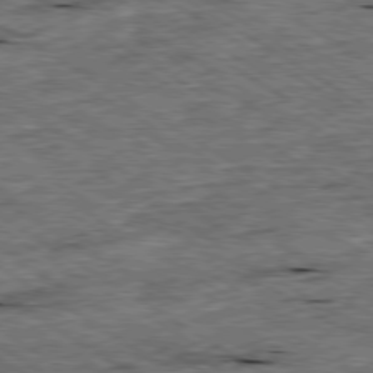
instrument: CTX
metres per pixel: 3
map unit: Ap
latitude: -79.6910
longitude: -79.9339
